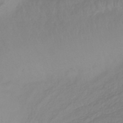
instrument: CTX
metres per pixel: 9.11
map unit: lHb
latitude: -42.6140
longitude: 81.4266
